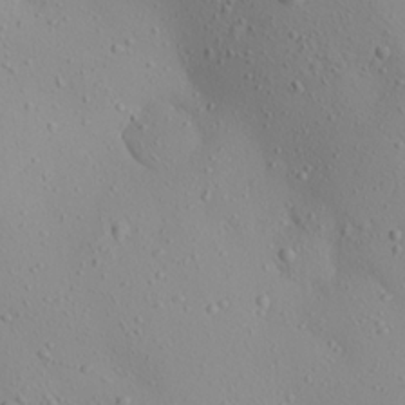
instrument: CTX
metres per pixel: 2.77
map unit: Aa
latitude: 22.3467
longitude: -144.0633
